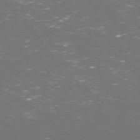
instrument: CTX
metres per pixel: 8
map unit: Hpe
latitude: 72.3468
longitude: -126.3845
